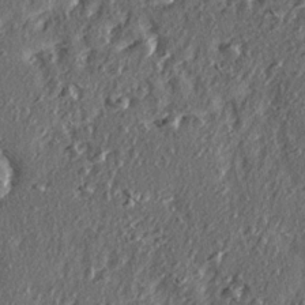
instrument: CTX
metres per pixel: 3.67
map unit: Ave
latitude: 15.8017
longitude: -104.4223
